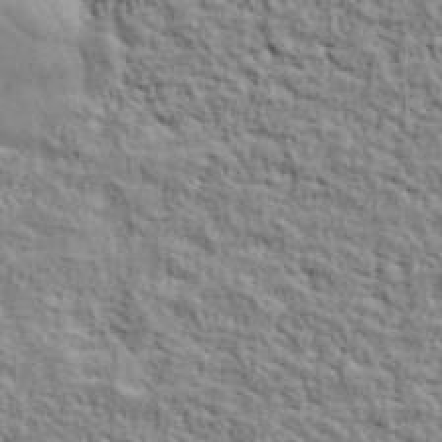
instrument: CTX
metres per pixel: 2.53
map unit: lHvf
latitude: 38.9891
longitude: -88.8380
